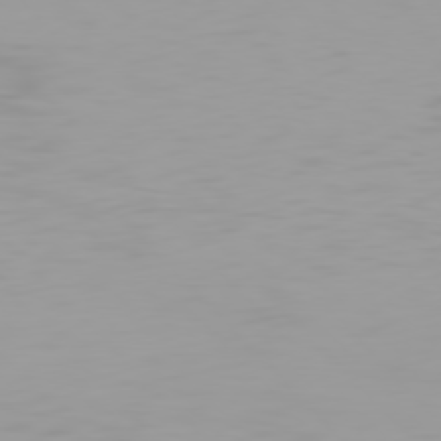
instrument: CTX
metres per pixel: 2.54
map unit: Hpe
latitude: 77.3103
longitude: -163.5371
